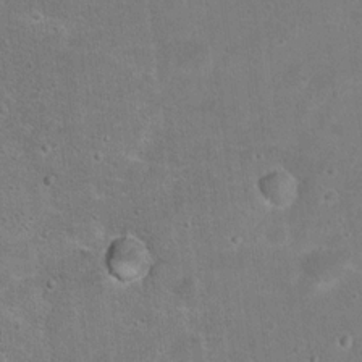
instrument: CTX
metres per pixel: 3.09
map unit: Hto
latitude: 16.2334
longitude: -37.6127
